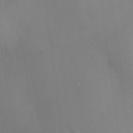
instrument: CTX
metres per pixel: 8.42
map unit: eHh
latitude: -22.9164
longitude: 14.9542
